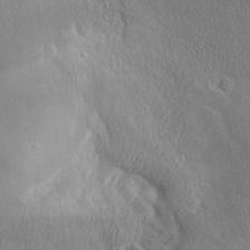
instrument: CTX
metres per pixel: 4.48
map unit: Aa
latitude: 32.8380
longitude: -141.4993
